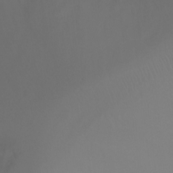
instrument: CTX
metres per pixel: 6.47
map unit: Ht
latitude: -6.5384
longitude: -26.8002
